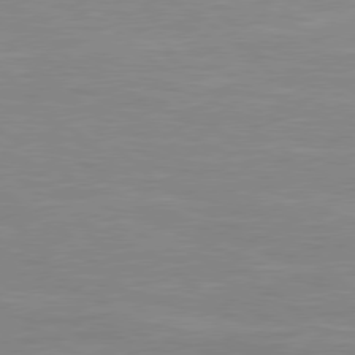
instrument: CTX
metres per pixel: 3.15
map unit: Hpe
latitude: 78.4412
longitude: -125.1403
